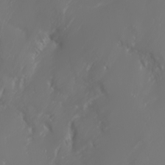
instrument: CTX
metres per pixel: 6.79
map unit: Nhu
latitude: -6.5762
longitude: -90.4601
